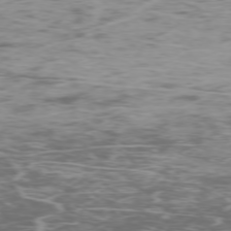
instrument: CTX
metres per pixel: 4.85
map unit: Ap
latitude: -76.4629
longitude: -69.1970
